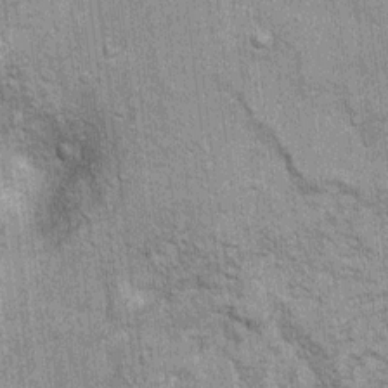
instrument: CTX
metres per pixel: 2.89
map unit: Ht
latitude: 8.5924
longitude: -36.8758
